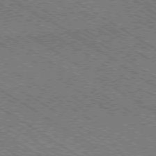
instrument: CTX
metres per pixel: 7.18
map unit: Ap
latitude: -79.2187
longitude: -78.6869
